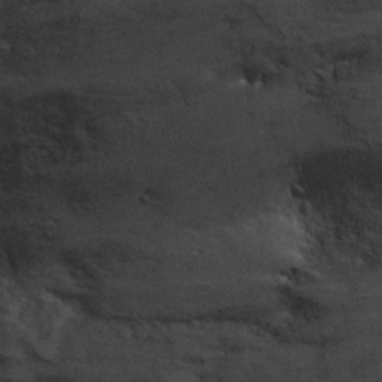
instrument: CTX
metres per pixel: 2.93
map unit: Ht
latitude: 9.0270
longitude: -36.7813
